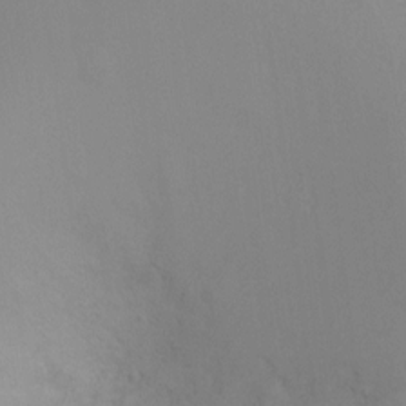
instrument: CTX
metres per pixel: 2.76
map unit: Ht
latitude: -4.5951
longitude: -28.7246
